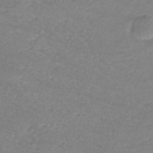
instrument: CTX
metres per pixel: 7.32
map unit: lHb
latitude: -36.1416
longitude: 72.2739
